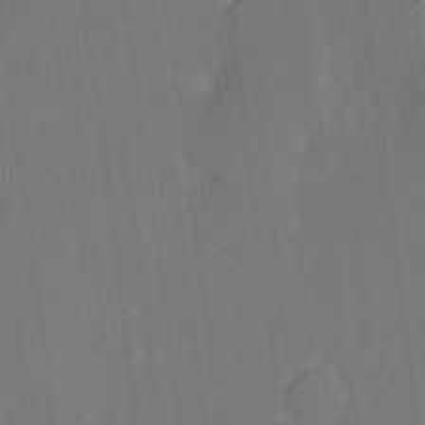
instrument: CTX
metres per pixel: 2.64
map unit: eHh
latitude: 4.6113
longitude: -67.8772
